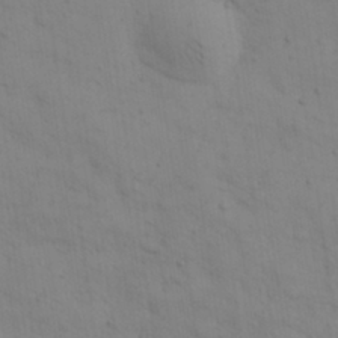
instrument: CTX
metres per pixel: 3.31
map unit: eHh
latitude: 30.0444
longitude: -69.6505
